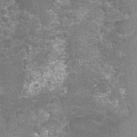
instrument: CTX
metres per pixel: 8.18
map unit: Nhu
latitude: 2.0255
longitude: -17.6693
